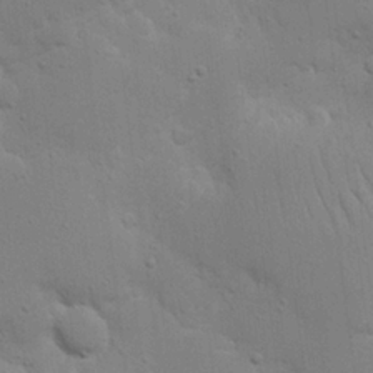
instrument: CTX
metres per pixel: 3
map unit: Nhu
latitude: 16.8947
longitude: -75.1214
